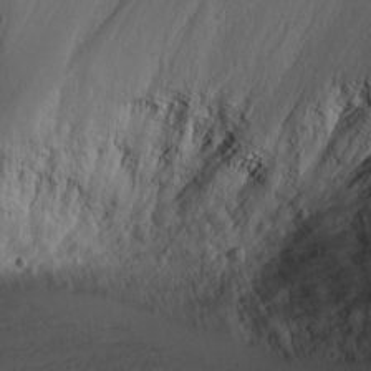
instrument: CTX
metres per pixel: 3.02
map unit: Nhu
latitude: -4.8219
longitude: -82.6868
